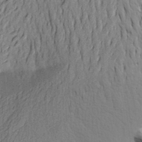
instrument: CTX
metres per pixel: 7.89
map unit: Aa
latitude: 21.8961
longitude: -150.1577
